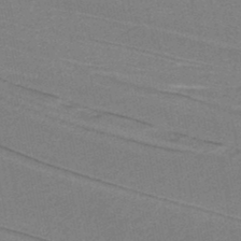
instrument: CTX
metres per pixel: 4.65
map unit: lHb
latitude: -38.8975
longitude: 54.6708
